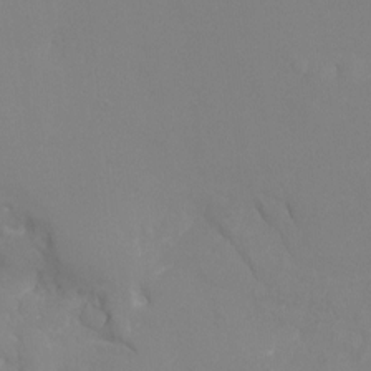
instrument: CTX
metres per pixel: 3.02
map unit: Ht
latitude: -8.8219
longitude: -31.9906
